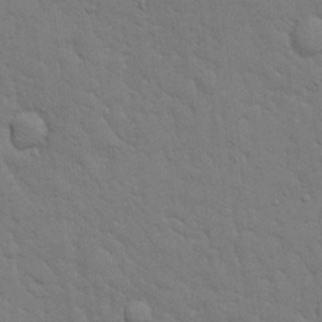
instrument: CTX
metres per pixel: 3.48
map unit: eHh
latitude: 19.0269
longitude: -62.8947
